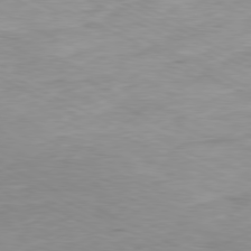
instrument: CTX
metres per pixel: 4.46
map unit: Ap
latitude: -80.4629
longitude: -75.4049
